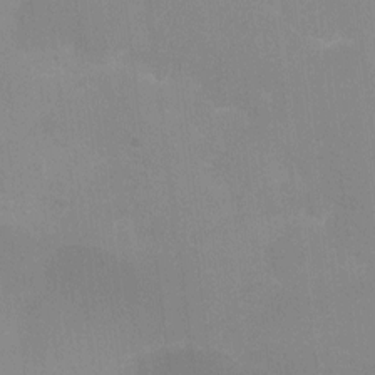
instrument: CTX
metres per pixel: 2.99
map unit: Ht
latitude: -1.1054
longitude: -20.1956
